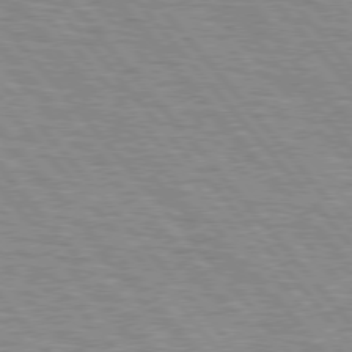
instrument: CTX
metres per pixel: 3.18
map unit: lApd
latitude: 76.3089
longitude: -76.2522
